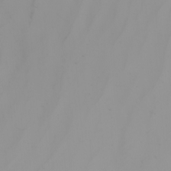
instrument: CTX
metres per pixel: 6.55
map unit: Nhu
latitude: -4.8597
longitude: -93.2159
